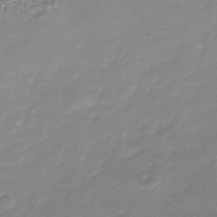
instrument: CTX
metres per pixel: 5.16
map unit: Nhe
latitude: -38.3684
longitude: -87.9906
